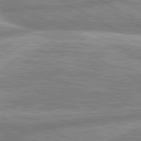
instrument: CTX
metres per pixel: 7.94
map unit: lApd
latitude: 80.4223
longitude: -166.9135
